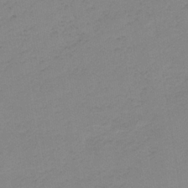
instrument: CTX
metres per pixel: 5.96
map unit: HNb
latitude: -33.6722
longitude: 64.5385
